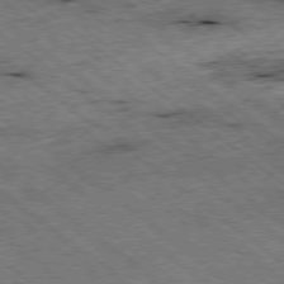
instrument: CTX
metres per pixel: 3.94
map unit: Ap
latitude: -79.1053
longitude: -51.1592
